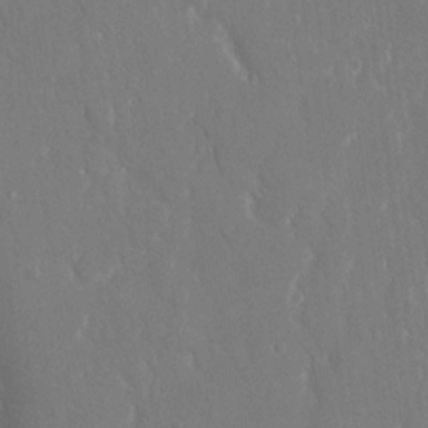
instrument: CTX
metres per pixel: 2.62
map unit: eHh
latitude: 14.2712
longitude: -71.6316
